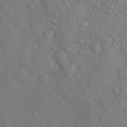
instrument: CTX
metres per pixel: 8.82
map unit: Hto
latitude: 18.3278
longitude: -53.6883
